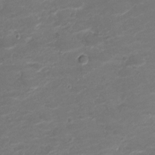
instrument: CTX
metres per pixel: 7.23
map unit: Nve
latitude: -20.3495
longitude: 103.8800
